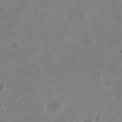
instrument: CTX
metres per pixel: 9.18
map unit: eHh
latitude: 21.2726
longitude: -68.2712
